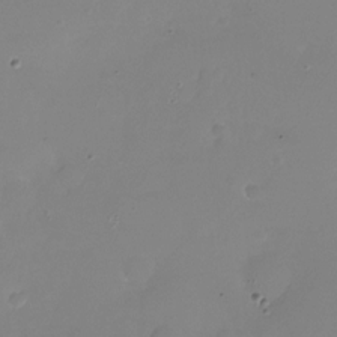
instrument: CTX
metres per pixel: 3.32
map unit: Nhu
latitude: -25.9367
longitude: -72.7247
